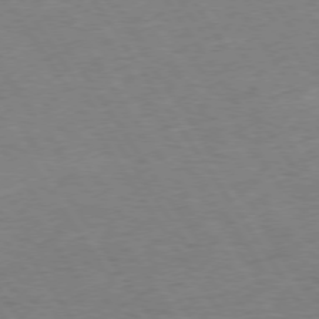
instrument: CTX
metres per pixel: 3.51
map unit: Hpe
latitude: 73.8962
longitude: -140.4034
